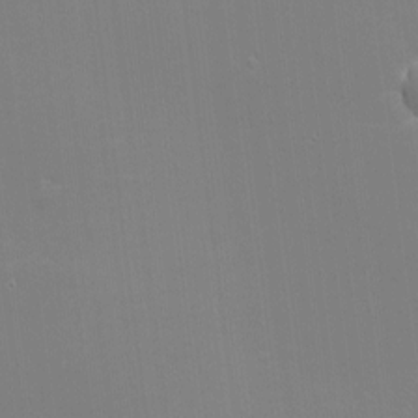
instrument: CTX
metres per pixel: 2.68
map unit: eHh
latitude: -2.5006
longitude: -80.5735
